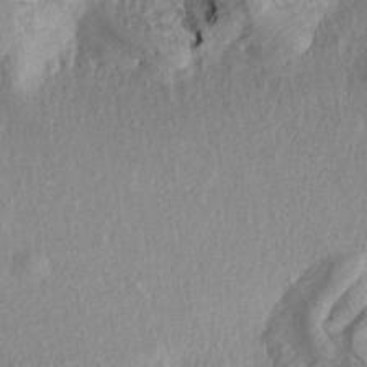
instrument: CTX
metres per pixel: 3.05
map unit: Aa
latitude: 19.1403
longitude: -145.2915
